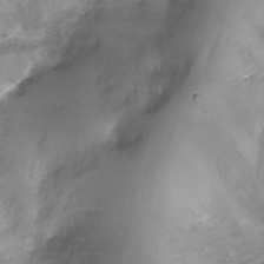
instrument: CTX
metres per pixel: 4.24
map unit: Nhu
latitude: -17.8990
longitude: -46.2145
